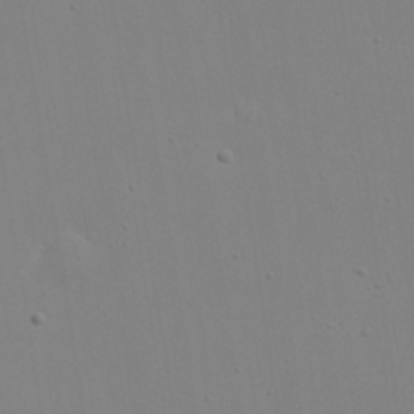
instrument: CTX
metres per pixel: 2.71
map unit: eHh
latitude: 20.2712
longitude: -72.1767
